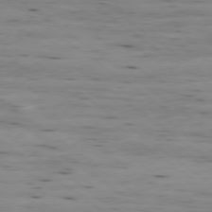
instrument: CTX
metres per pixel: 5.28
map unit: Ap
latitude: -79.3698
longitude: -102.1200
